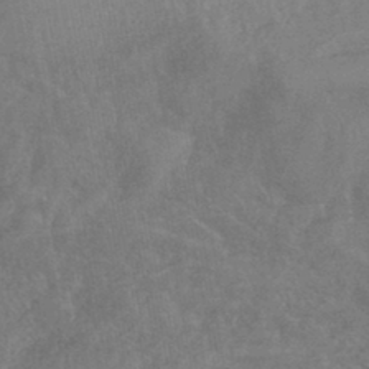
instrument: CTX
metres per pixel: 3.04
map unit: lHb
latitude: -43.4643
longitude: 81.0109
